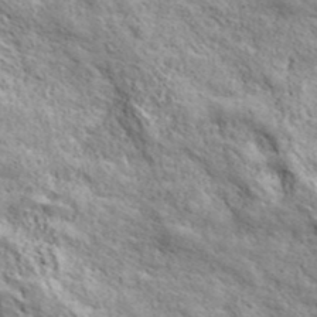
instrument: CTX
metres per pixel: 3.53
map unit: ANa
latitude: 43.4804
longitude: -87.4237
